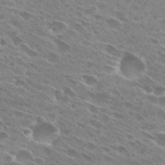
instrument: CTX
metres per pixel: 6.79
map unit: Hto
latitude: 28.5357
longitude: -43.8961
